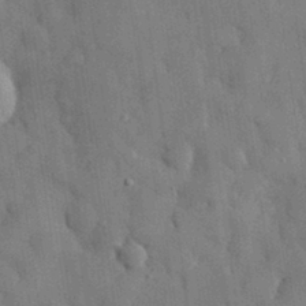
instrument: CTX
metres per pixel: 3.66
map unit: eHh
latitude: 30.5168
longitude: -73.0270
